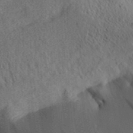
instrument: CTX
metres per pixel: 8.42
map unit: Aa
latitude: 31.7072
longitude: -141.8583
